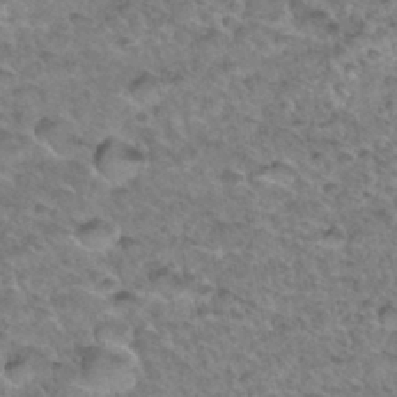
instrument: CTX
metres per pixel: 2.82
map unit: Hto
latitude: 34.1577
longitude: -48.3467
